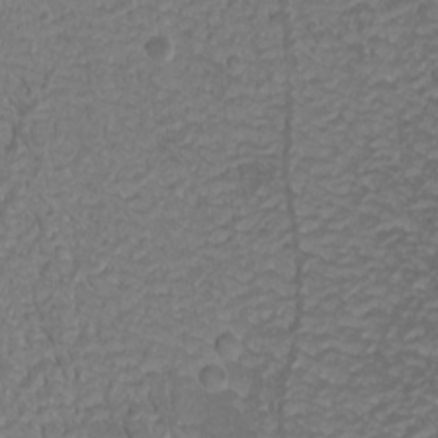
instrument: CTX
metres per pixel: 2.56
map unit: Nhu
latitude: -0.7086
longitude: -80.5546
